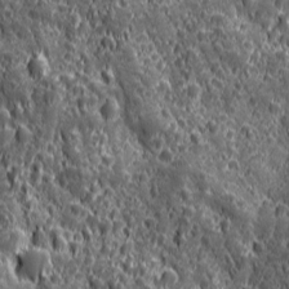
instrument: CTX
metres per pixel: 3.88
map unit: Ave
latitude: 12.5168
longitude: -104.6491
